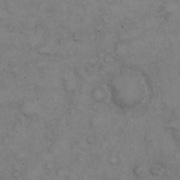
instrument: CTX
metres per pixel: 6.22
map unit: eHh
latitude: 23.0269
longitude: -58.8758
